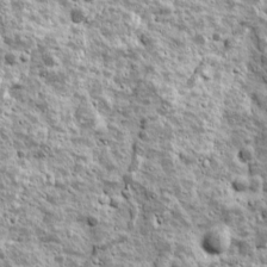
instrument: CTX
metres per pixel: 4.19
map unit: Ave
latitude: 16.5735
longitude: -134.1766
